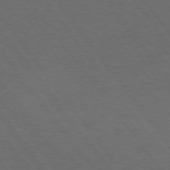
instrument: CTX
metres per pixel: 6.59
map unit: Hpe
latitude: 74.8947
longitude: -141.4237
